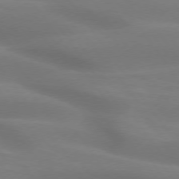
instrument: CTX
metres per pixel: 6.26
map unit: lApd
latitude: 74.4790
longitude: -48.8569
